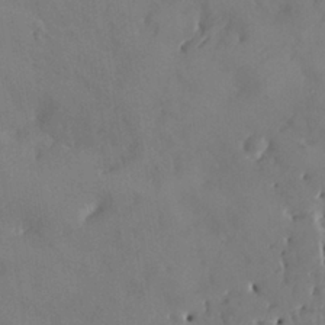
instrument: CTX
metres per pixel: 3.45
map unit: HNhu
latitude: 6.1956
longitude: -0.4034
